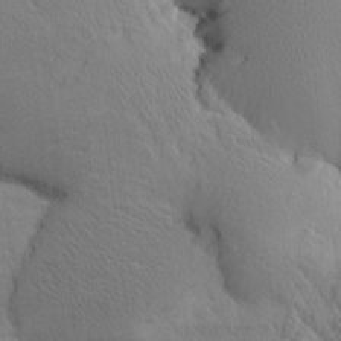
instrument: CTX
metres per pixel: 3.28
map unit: Htu
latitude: 0.8758
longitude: 174.9541
